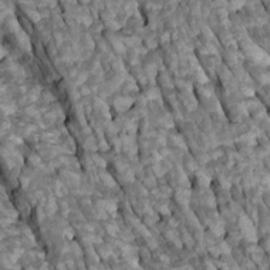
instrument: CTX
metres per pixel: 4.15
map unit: Htu
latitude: 1.1403
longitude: 145.1998
